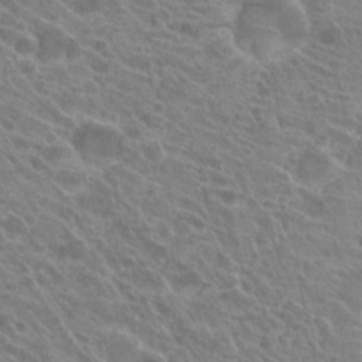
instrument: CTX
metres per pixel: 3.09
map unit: Hto
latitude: 21.7828
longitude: -38.8380
